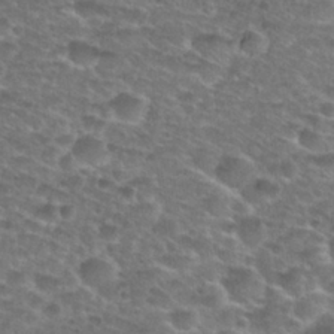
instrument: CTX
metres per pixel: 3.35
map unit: Hto
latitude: 28.2900
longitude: -48.9703
